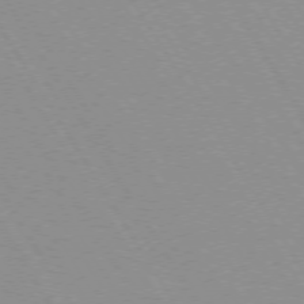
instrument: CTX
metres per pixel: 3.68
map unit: lApd
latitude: 72.4790
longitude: -56.3278
